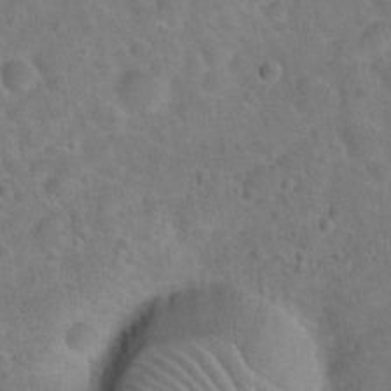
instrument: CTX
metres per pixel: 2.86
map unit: Hto
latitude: 20.6113
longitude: -49.8205
